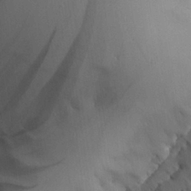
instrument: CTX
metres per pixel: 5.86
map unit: Aa
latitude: 25.5938
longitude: -129.1781
